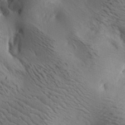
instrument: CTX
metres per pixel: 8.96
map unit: lAa
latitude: 19.1781
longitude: -140.1388
